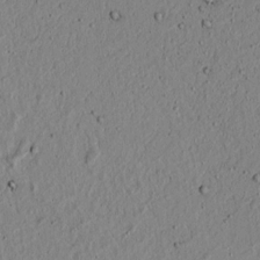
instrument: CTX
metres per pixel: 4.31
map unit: lAvf
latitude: 6.0822
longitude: 167.4643
